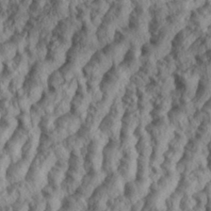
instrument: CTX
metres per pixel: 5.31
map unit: eHh
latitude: 35.2726
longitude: -138.1767
